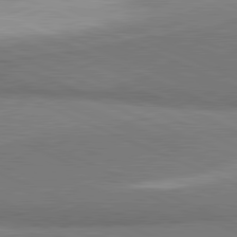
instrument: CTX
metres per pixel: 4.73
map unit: lApd
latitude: 81.4048
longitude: 160.5196
